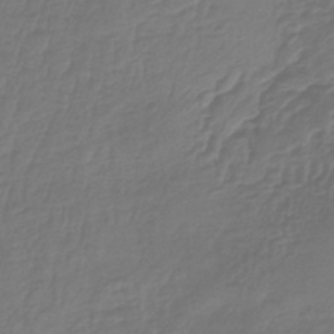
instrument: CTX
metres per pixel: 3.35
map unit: lHb
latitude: -41.7100
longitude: 65.8234
